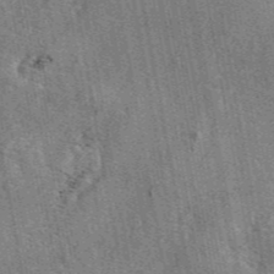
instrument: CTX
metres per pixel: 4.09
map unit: eAb
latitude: 45.7072
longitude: 110.8597
